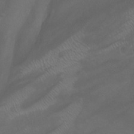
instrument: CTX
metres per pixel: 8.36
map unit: Nhu
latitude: -10.1795
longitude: -69.7260
